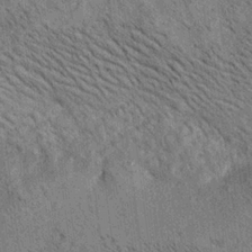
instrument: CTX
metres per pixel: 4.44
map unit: lAa
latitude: 20.1200
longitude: -139.9339
